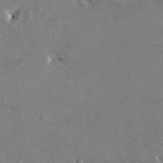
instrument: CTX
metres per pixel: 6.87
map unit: HNhu
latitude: 4.8947
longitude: 13.2376
